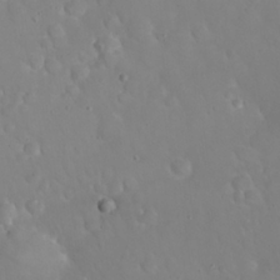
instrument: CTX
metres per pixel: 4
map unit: eHh
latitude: 24.4601
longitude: -63.6316
